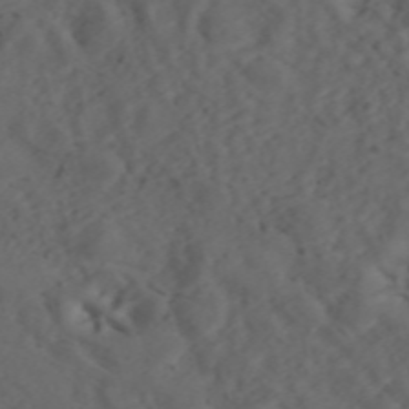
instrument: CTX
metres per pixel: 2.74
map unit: ANa
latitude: 42.5357
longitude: 33.5966
